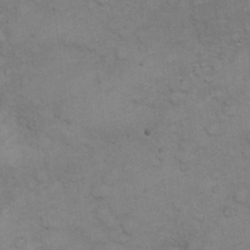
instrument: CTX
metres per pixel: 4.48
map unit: eHh
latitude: 22.4412
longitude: -59.3104
